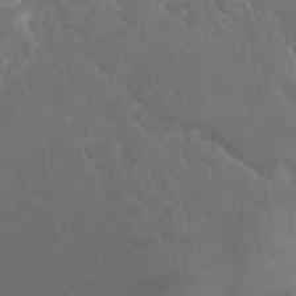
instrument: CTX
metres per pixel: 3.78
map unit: Nhu
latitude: 25.6127
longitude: -57.3292
